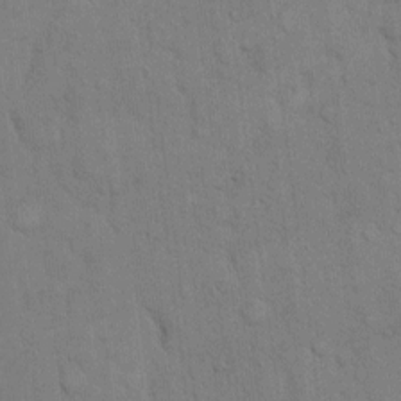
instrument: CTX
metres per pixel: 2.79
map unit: Hto
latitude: 9.2915
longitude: -61.3859
